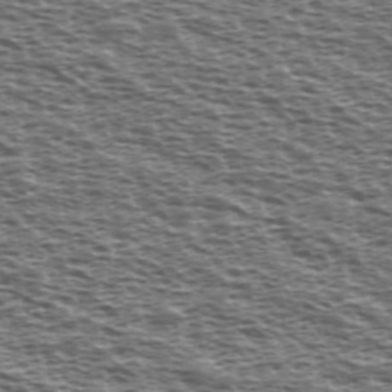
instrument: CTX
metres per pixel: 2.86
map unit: Ave
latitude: 38.8380
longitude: -112.5735
